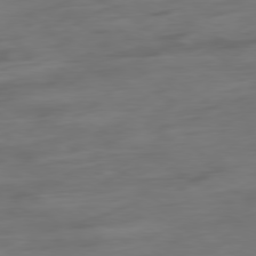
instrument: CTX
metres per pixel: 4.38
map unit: Ap
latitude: -79.8422
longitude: -64.9514
